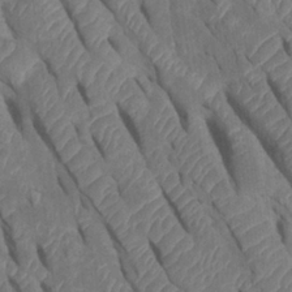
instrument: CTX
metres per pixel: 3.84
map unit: Htu
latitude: 0.9702
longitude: 147.5021
